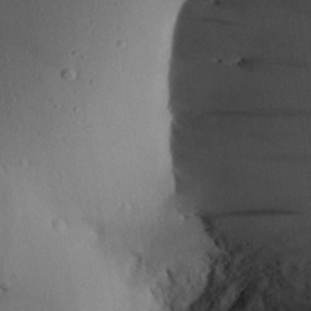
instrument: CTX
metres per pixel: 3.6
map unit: Aa
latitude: 27.5938
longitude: -136.4979
